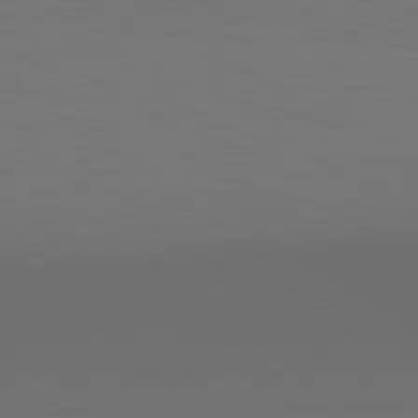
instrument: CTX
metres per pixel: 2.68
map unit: lApd
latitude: 79.7450
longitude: 159.5210
